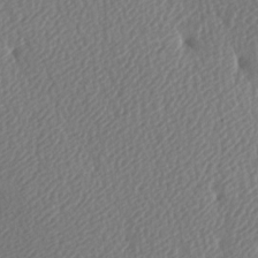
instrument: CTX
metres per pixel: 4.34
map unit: lAa
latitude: -9.1053
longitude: -128.1200
